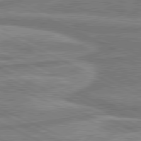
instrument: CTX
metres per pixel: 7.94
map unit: lApd
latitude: 80.8758
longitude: -175.5371
